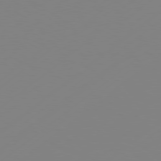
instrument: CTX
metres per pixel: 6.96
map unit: Hpe
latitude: 77.7638
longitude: -130.4412
